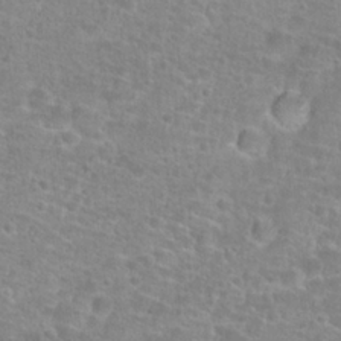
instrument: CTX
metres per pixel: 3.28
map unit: Hto
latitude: 24.5167
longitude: -48.2145
